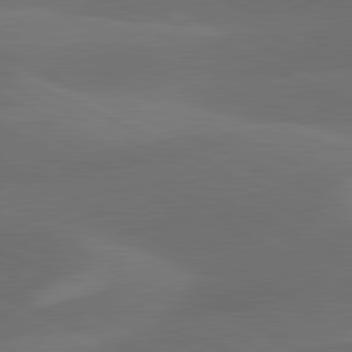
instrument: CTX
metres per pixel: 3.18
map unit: lApd
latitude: 81.2915
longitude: 126.1605
